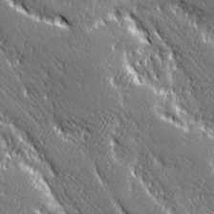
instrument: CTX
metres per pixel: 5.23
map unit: Ave
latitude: 20.7058
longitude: -135.7071
